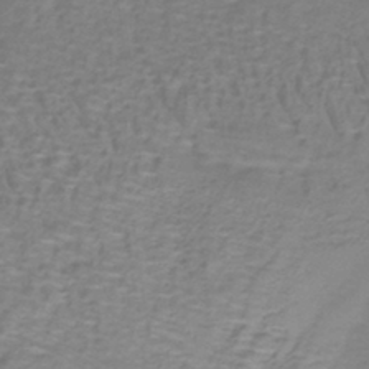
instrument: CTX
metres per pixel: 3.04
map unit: lHb
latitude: -40.2172
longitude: 58.8219
